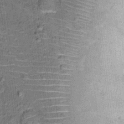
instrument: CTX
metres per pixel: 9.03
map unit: Ht
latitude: 9.8394
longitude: -37.3481
